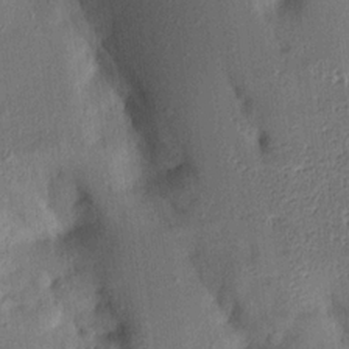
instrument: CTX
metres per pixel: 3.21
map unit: Aa
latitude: 15.9717
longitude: -148.7057
